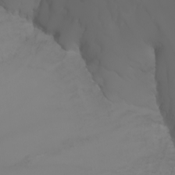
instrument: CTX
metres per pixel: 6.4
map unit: Nhu
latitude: -7.2943
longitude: -85.2159
